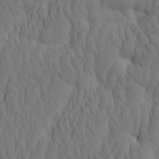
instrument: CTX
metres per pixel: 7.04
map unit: eHh
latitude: -1.9556
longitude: 15.6722
